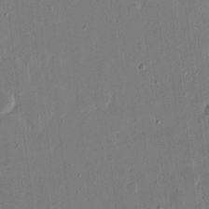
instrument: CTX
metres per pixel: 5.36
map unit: eHh
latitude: 15.9717
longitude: -70.5923
